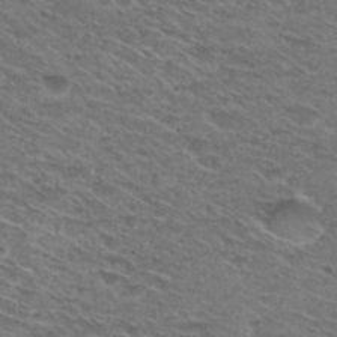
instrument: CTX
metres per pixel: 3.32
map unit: Hto
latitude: 29.3293
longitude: -47.2159
